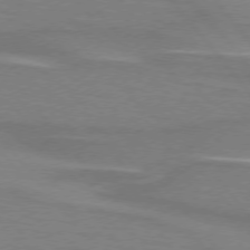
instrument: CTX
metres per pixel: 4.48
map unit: lApd
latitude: 75.0647
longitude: -80.7435
